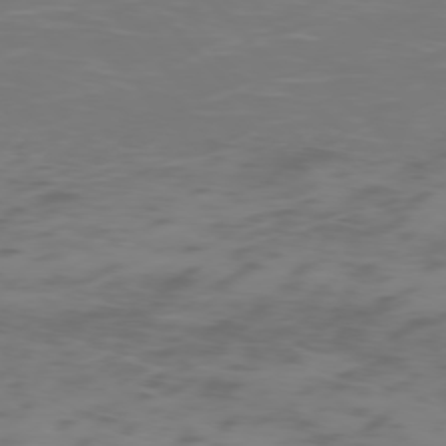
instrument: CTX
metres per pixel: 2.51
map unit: Ap
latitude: -77.7478
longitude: -65.6883
